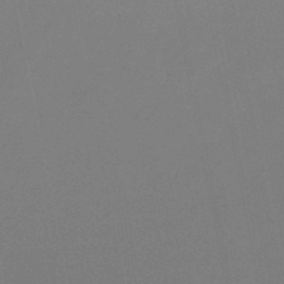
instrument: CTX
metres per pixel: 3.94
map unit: lHb
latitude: -49.4455
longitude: 71.1998
